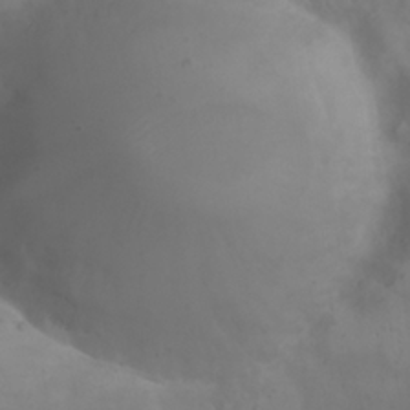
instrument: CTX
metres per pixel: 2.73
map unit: eHh
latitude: 24.6301
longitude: -64.1578
